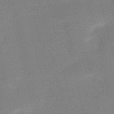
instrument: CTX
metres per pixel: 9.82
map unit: HNb
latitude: -52.3495
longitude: -47.3104
